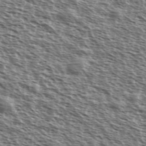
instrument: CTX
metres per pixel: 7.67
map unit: Ave
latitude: 37.9339
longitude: -111.6505
